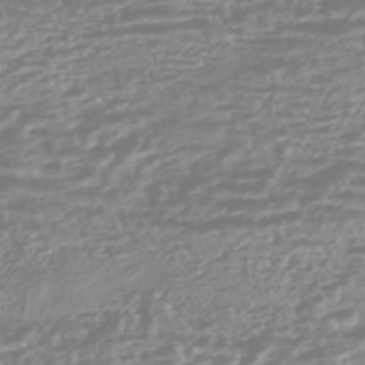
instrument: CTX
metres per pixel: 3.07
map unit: HNhu
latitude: -45.2187
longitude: 100.8030
